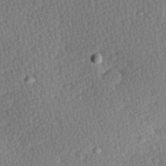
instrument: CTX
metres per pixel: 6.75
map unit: Hve
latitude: 26.8947
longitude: -93.6127
